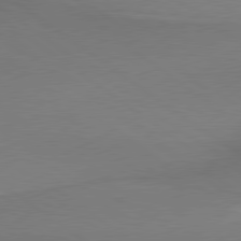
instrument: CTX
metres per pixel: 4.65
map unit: lApd
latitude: 79.4616
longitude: 179.4265
